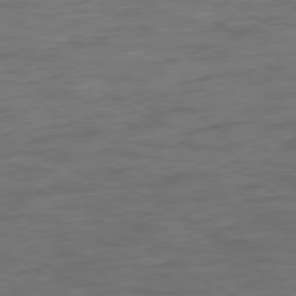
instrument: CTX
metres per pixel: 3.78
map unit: Ap
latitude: -80.3307
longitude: -102.4034
